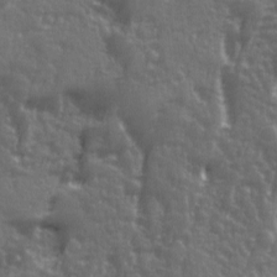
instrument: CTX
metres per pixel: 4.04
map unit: Ave
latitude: 12.0255
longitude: -103.9906
